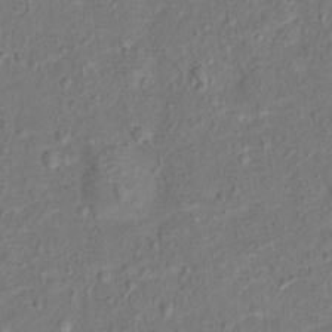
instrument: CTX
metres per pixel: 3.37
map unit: Hto
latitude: 12.6680
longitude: -38.8191
